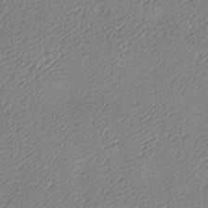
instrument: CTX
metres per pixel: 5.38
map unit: lAa
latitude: -10.1795
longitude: -126.5735
